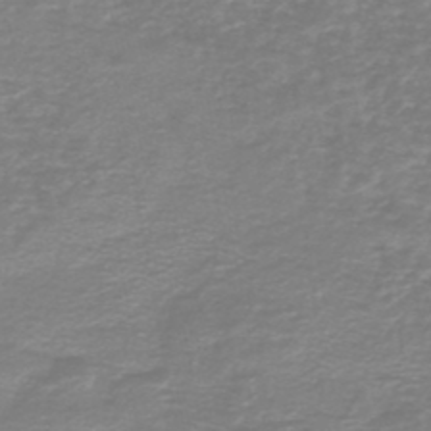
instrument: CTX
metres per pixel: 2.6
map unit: HNb
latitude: -46.6140
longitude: 52.5195
